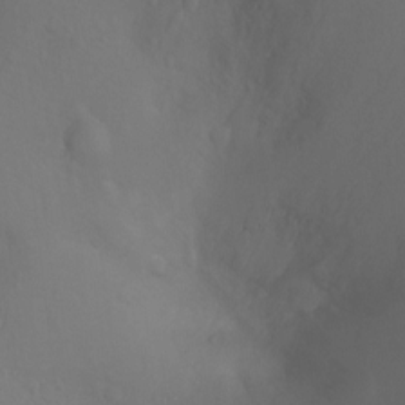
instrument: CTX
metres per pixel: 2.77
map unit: Ht
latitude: -5.8989
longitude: -26.9892
